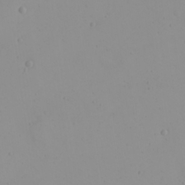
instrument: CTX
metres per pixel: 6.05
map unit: eHh
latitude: 21.5371
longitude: -63.8017
